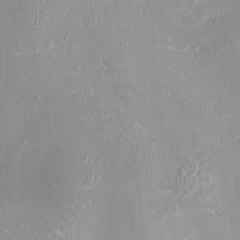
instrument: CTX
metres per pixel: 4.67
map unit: Nhu
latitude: 0.2144
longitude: -14.8191
